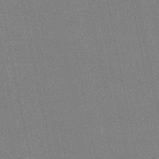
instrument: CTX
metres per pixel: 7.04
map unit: lHb
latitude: -48.9920
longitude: 68.9352
